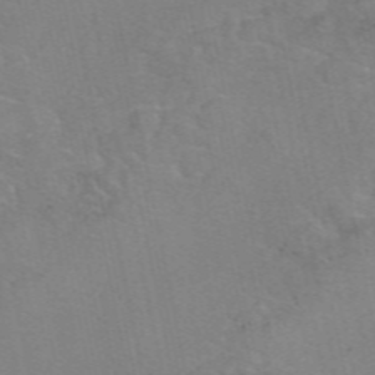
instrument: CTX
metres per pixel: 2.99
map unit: eAb
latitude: 49.8394
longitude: 104.7274
